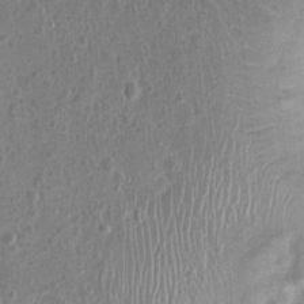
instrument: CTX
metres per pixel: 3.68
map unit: Nhu
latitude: 2.6112
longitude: -16.2144
